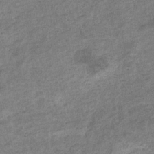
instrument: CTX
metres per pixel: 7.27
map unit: eHb
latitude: -35.4265
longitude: 78.2361
